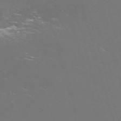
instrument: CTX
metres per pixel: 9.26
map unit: Nve
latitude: -59.8422
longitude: 60.0094
